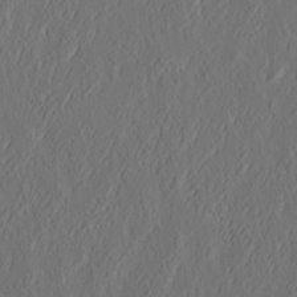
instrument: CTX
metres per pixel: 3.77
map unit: eHh
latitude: 4.7435
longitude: -77.5560
